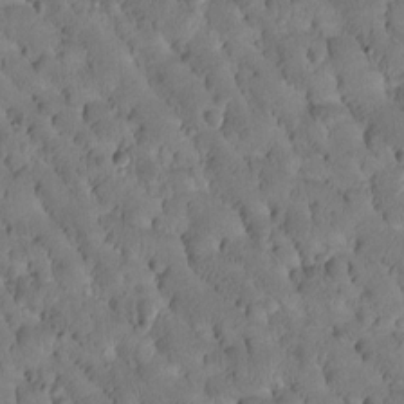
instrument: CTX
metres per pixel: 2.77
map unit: Htu
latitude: -2.8219
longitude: 172.0661
